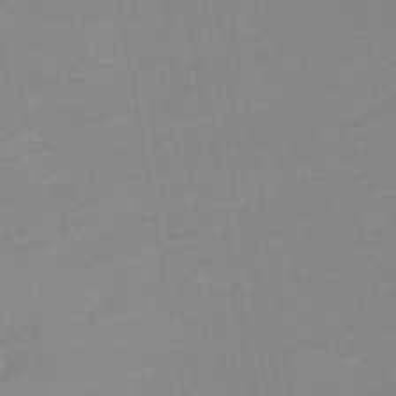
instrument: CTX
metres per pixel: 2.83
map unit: HNb
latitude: -49.0298
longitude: -45.1403
